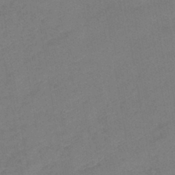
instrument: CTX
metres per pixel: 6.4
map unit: eHb
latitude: -41.8422
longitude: 79.6155
